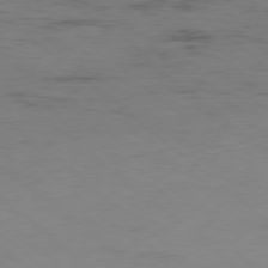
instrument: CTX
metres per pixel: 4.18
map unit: Hpe
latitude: -78.5384
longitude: 16.1039
